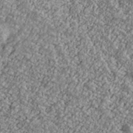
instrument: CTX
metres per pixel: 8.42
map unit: Ave
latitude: 40.7624
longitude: -111.4238
